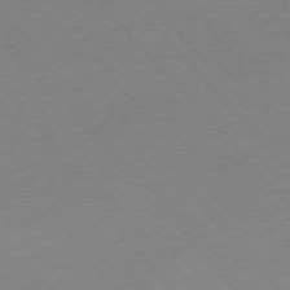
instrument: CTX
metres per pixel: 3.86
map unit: Ap
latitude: -76.2173
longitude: -93.0269
